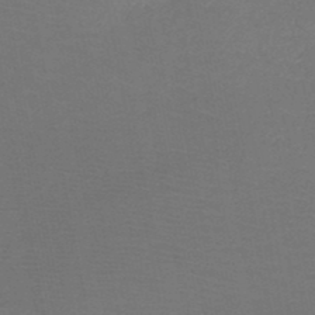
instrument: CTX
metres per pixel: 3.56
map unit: HNb
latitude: -48.9920
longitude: -45.9150
